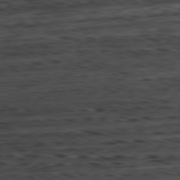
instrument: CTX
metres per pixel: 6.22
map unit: Ap
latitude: -81.1242
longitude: -83.3859
